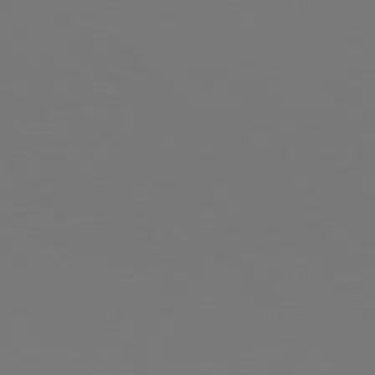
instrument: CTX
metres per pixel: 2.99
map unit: Hpe
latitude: 78.2334
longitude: -167.0836
